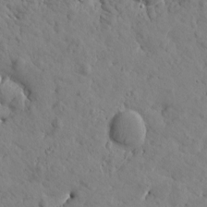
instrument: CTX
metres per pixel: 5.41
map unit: Htu
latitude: 1.7449
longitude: 178.3117
